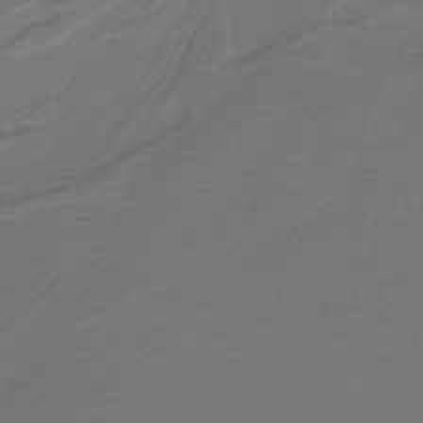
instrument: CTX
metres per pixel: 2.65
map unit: lHb
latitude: -42.8974
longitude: 52.7274
